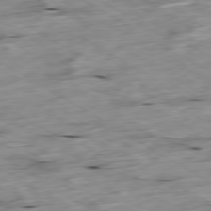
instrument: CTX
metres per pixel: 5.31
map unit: Ap
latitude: -79.9556
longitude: -88.6491
